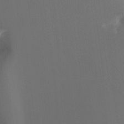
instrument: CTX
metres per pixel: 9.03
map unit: Hto
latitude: -7.9178
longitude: -51.0647
